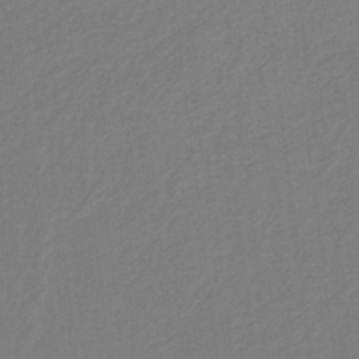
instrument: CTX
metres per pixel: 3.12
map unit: HNb
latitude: -37.6721
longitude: 56.1606
